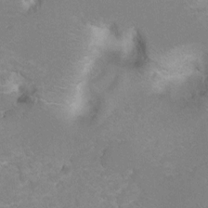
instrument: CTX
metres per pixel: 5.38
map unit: Hto
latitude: 6.7624
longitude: -30.6869
